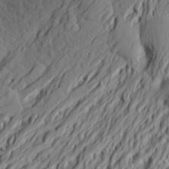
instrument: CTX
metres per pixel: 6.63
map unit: Aa
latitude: 26.6680
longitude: -144.8569
